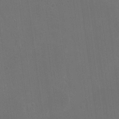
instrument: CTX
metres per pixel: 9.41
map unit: eHh
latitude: 19.4426
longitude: -67.5371
